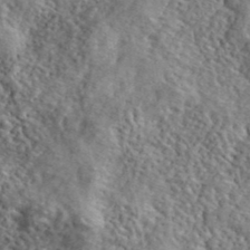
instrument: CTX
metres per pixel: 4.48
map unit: ANa
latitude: 40.8380
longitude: -86.3278
